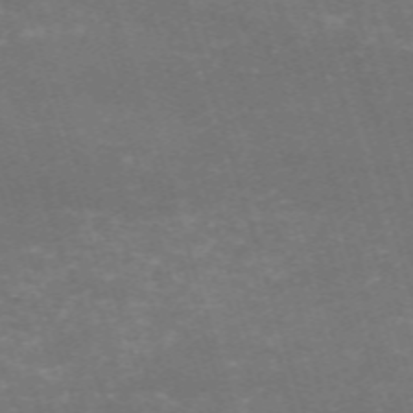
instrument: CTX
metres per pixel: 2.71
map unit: HNb
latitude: -54.5763
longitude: -36.4034
